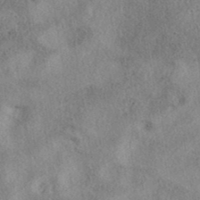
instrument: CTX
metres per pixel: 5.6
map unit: eAb
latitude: 38.6490
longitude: 112.5007
